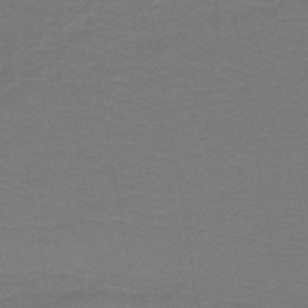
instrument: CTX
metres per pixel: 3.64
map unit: lHb
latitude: -43.2753
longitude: 53.8611
